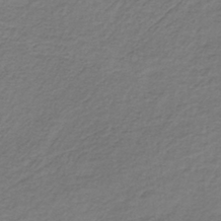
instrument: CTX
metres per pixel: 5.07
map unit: lHb
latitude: -39.2565
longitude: 59.1431
